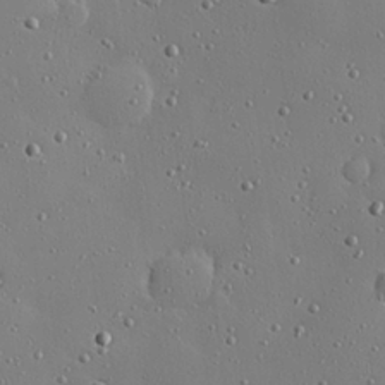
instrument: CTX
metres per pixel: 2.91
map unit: Hve
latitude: 26.4034
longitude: -92.6112
